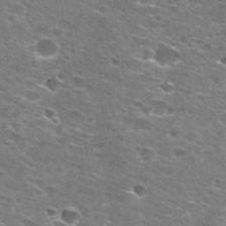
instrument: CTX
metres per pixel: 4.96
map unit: Hto
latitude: 27.8017
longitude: -47.7639
